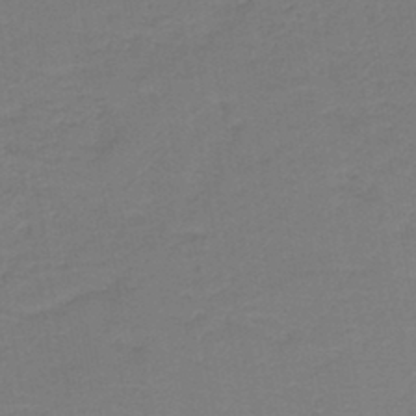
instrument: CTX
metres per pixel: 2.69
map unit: HNb
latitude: -43.3320
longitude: 49.5777
